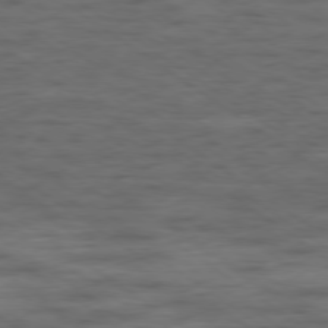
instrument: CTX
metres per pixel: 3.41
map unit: Hpe
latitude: -79.2565
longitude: -21.9528
